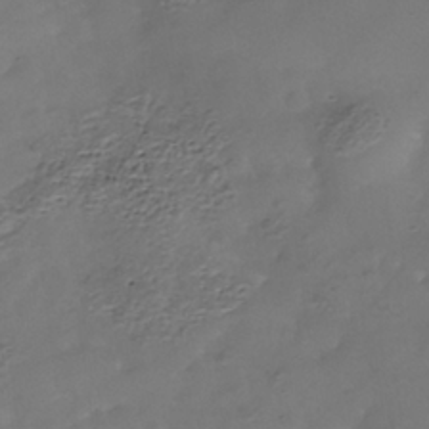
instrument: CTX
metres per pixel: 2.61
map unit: Nhe
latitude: -38.7463
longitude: -117.1970
